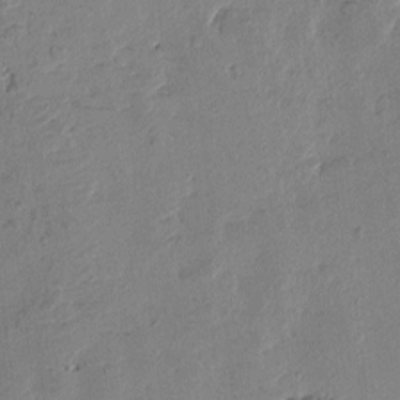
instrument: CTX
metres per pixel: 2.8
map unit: Htu
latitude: -2.5006
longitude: -175.8206
